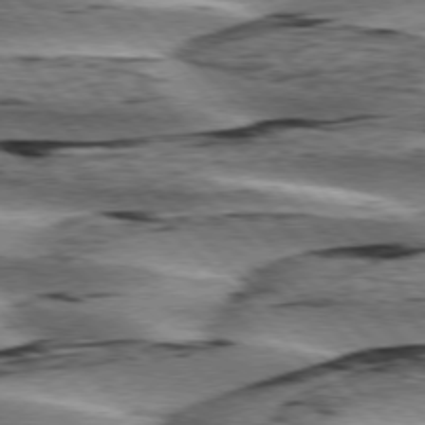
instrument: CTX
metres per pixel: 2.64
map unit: lApd
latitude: 76.4979
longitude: -78.6113
